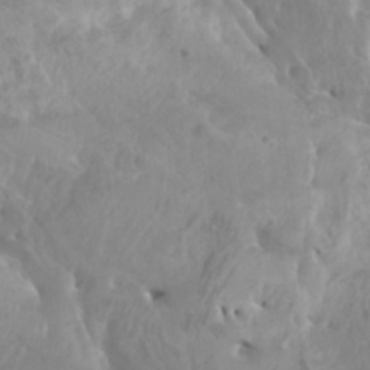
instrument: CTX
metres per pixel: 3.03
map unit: Htu
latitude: -5.5588
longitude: -76.5734
